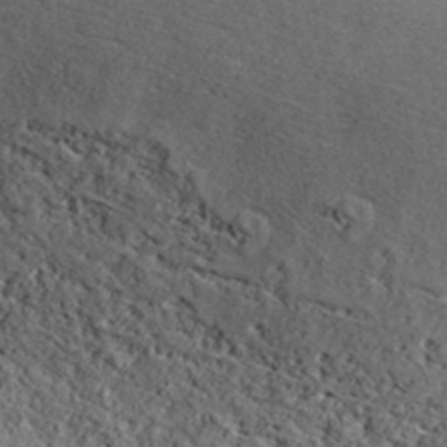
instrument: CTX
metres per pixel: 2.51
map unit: ANa
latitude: 39.2348
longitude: 18.3684
